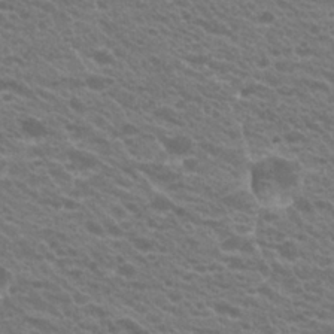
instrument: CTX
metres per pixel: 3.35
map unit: Hto
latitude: 23.3104
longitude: -35.8016
